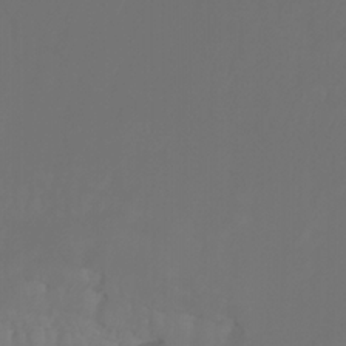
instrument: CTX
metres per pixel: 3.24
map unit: Nhu
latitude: -8.0850
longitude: -82.1011
